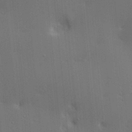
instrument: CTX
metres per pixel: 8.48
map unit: lAa
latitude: 18.4601
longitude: -139.2726
